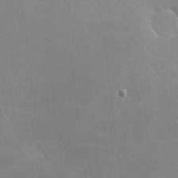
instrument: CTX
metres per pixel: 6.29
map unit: lHvf
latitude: -11.4077
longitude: -101.8017
